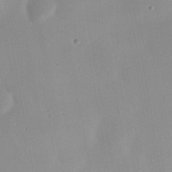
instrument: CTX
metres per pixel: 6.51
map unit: Nhu
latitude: 23.6505
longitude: -72.7813
